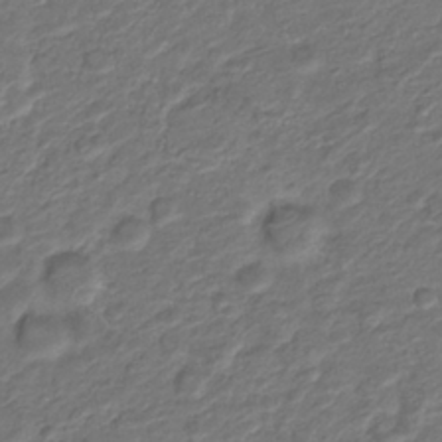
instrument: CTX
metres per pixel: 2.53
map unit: Nve
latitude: -19.5588
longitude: 106.0661
